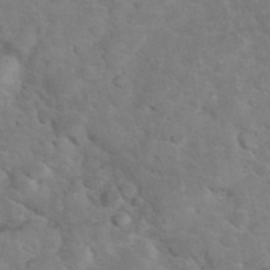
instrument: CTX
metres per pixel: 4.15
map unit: eHh
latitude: 37.3104
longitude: -66.3656
